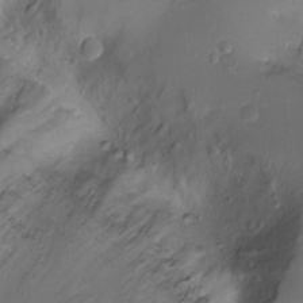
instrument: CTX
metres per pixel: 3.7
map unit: Ht
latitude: -7.7666
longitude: -21.2159
